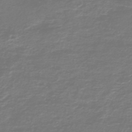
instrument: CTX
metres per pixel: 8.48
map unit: HNb
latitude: -47.1809
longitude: 53.3131
